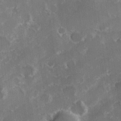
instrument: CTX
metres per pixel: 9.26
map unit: Hve
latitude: 24.2900
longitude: 146.3495
